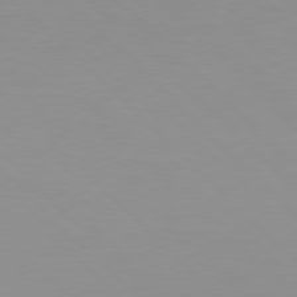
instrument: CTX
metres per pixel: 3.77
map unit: Hpe
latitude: 77.7071
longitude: -164.2334
